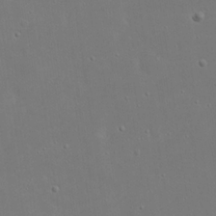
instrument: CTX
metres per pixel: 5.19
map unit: eHh
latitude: 19.4615
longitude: -72.1389
